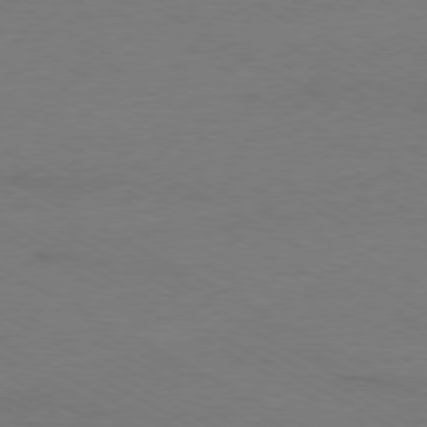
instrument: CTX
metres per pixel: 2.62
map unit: Ap
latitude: -79.5399
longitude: -82.6112
